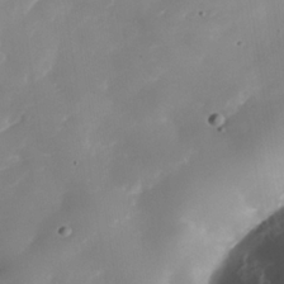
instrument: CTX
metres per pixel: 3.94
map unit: Nhe
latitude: -37.5588
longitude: -86.8380
